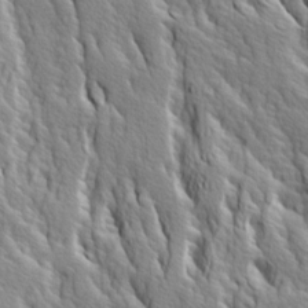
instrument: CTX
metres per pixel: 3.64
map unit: Ave
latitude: 14.2901
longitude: -133.1025
